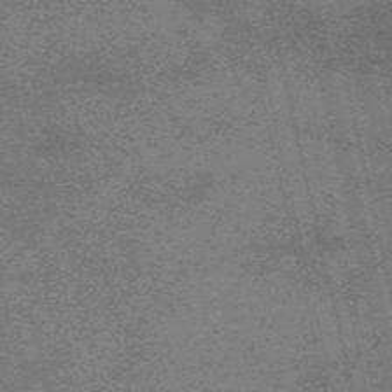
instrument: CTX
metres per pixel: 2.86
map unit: HNb
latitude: -55.7100
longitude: -45.8016
